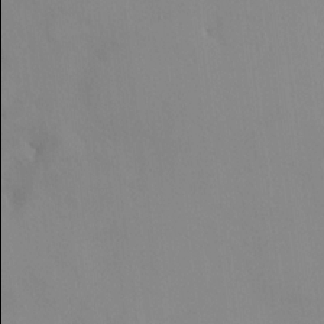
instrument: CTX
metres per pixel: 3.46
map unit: HNhu
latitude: 6.7246
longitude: 2.0094
